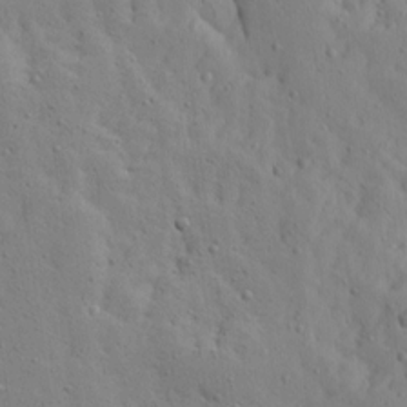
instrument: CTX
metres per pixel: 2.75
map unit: Ave
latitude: 13.4238
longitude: -133.3671
